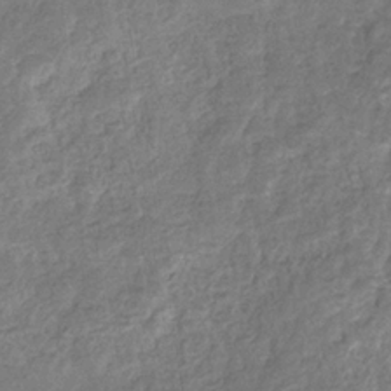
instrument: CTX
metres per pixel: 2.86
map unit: eHb
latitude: -34.6141
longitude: 77.2187
